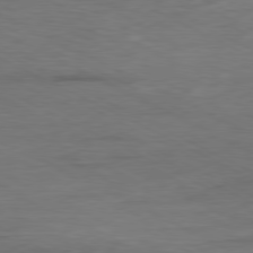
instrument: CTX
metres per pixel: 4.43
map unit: Ap
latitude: -80.2173
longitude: -82.8002
